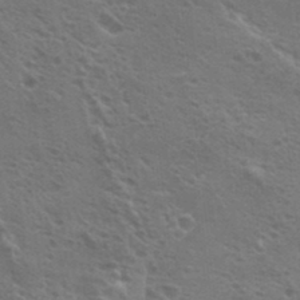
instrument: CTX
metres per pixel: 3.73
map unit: Hto
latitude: 23.1781
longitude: -42.2145
